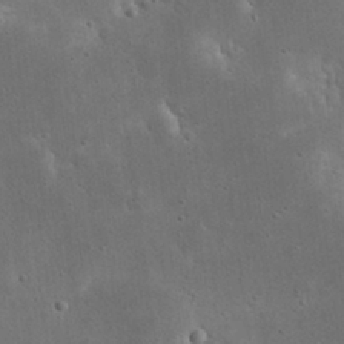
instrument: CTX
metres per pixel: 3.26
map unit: eHh
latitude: 23.7638
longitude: -67.1403
